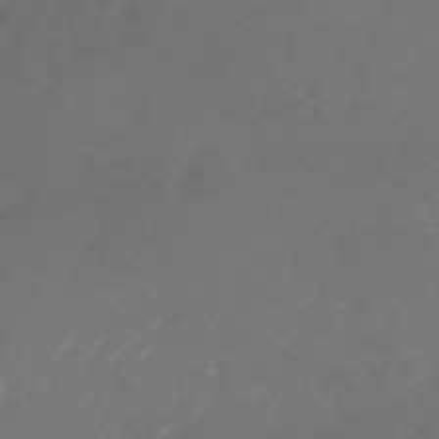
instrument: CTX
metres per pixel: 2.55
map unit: Nhu
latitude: -26.1227
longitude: -73.0648
